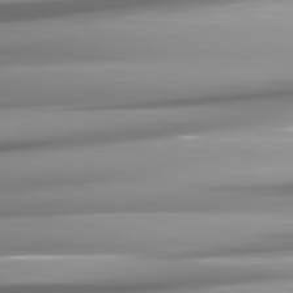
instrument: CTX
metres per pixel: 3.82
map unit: lApd
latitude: 81.8016
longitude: -146.2712
